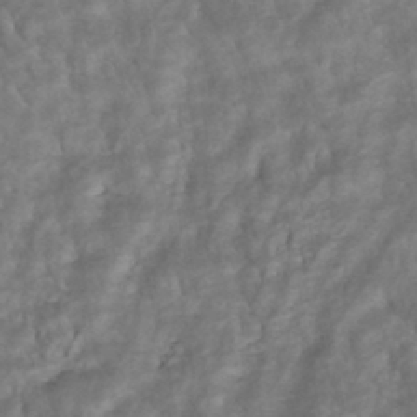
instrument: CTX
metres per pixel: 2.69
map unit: ANa
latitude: -41.3509
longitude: 105.2754
